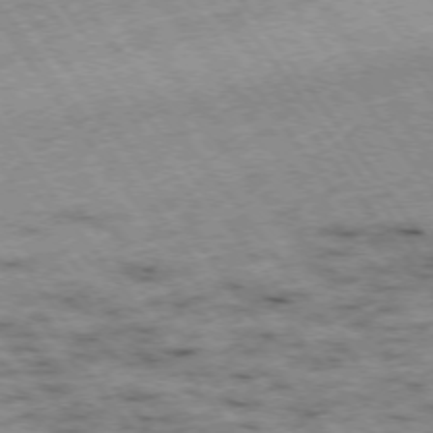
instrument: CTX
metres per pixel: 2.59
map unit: Hpe
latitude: -75.1620
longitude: -18.0633
